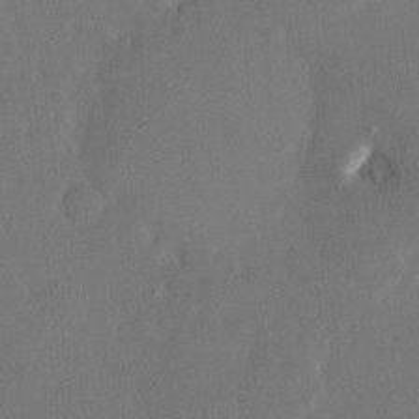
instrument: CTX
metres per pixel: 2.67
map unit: HNhu
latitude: 7.2726
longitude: 3.3698
